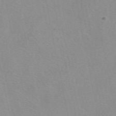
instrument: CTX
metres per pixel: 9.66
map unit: eAb
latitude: 49.3482
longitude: 104.4440
